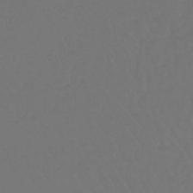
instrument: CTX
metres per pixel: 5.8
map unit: lHb
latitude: -42.6707
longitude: 67.2943
